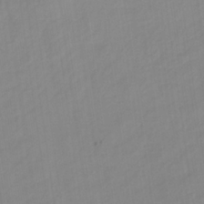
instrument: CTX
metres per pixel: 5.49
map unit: HNb
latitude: -31.5588
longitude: 59.9556
